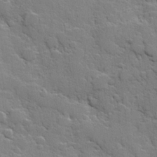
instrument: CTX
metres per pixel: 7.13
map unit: Hve
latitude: 24.5167
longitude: 148.9164
